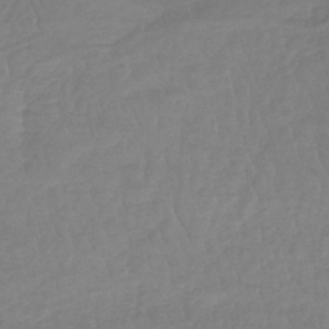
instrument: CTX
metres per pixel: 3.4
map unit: lHb
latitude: -41.0675
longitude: 68.6896
